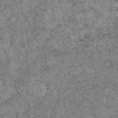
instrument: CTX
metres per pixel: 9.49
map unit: eAb
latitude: 48.0255
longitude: 116.3495
